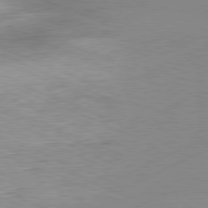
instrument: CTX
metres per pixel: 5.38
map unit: Hpe
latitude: -81.6155
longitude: 12.3306
